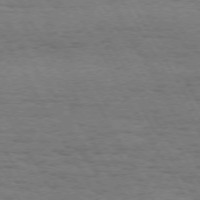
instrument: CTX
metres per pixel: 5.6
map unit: Hpe
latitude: 72.2145
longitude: -123.2348
